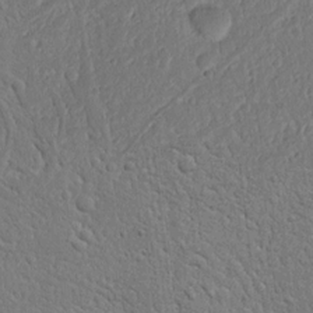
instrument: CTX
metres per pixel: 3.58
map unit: Nhu
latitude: 15.2159
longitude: -74.6868
